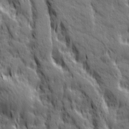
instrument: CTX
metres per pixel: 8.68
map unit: Ave
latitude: 19.9150
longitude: -134.3845
